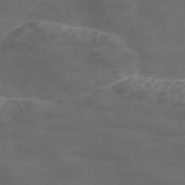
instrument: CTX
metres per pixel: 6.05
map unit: Nve
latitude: -58.1416
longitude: 64.8975
